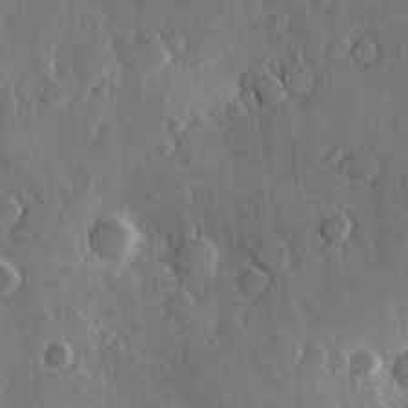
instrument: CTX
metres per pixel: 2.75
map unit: Hve
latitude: 23.1592
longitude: 147.9556
